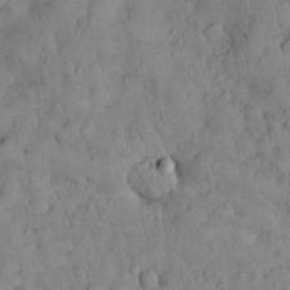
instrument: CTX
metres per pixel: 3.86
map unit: Nhu
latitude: 28.8380
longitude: -69.2348
